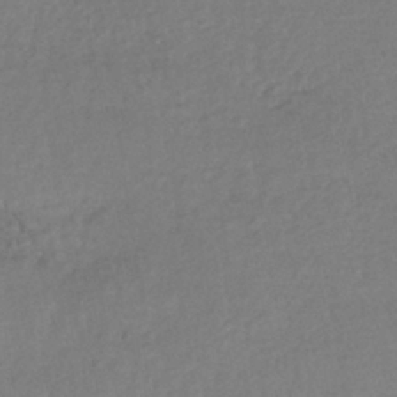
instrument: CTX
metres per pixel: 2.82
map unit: lHb
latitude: -38.6141
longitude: 68.5384
